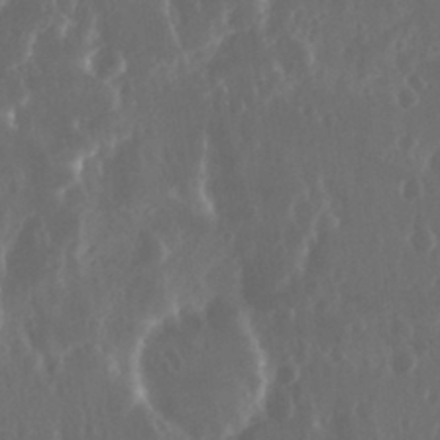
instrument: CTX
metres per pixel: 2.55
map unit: Nhu
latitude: 29.5938
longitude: -57.7638
